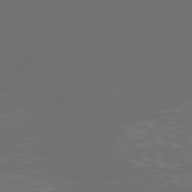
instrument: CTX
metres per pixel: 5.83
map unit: Ap
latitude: -77.5021
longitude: -81.1781
